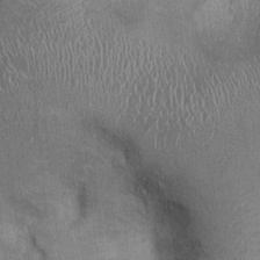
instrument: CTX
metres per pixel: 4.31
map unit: Ht
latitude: -1.2187
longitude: -13.8206
